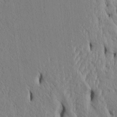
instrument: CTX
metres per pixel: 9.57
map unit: Htu
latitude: 3.2348
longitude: 150.8786
